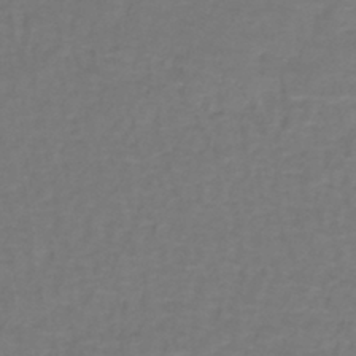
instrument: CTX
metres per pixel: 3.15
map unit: lHb
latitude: -43.3887
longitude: 57.0108
